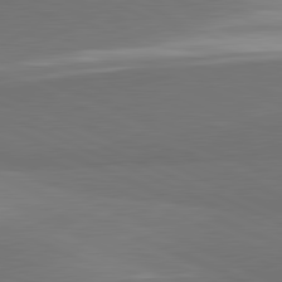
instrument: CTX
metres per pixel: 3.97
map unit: lApd
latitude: 81.7072
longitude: 156.5574
